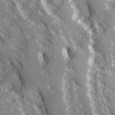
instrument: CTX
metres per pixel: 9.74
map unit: Ave
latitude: 15.4049
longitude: -130.8947
